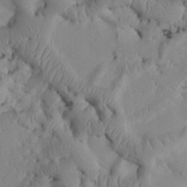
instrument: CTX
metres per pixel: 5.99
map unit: Htu
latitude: 3.0269
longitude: 147.7855
